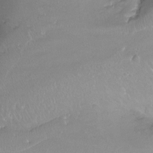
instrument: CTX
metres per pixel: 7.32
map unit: Ht
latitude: -13.4643
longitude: -43.7450
